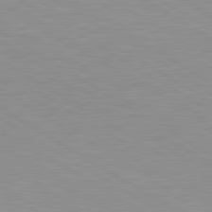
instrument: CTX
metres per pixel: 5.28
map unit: lApd
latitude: 81.2348
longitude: 160.8219
